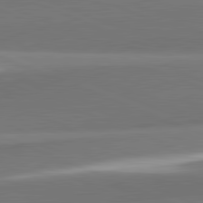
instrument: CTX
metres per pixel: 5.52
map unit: lApd
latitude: 82.1388
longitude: 153.2187
